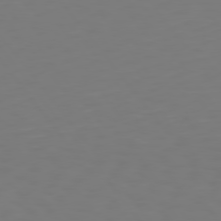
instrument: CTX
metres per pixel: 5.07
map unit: Hpe
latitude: 74.9325
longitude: -123.9906
